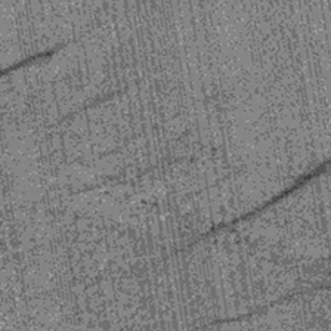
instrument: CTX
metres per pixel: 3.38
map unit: lHb
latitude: -39.5588
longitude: 67.7478
